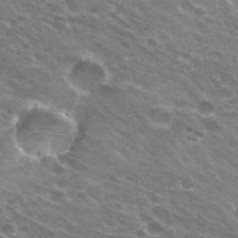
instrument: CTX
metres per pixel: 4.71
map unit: Hto
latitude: 31.2726
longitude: -43.8206
